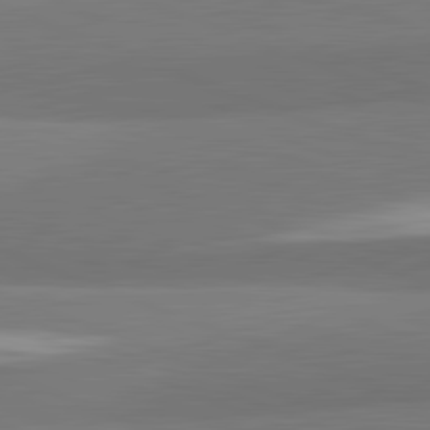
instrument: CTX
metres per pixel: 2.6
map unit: lApd
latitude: 82.3089
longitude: 153.2376
